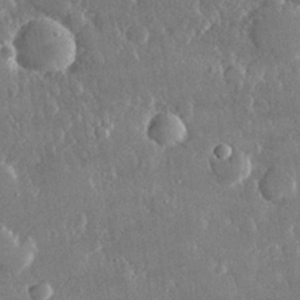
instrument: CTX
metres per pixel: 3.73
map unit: lHvf
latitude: 30.4979
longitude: -92.5356
